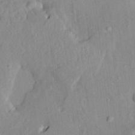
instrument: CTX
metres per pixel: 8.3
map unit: HNhu
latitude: 3.7071
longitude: 5.8233
